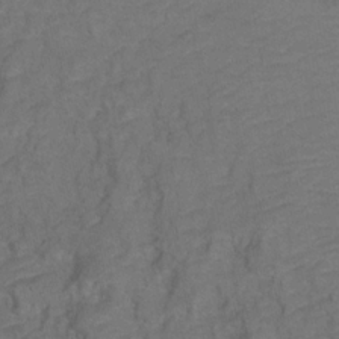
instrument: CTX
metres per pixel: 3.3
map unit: Ht
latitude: 0.7435
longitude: -33.1592
